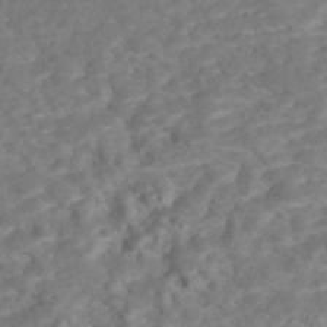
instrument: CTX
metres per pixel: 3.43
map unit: Nhe
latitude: -48.0472
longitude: -172.1955
